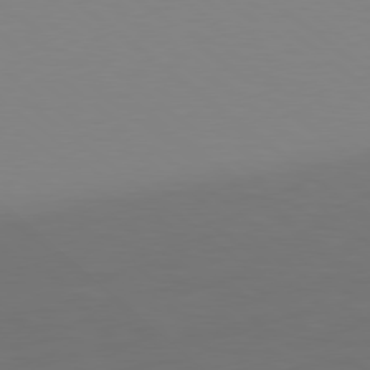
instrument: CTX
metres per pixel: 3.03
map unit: Hpe
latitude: 78.5924
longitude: -173.1970
